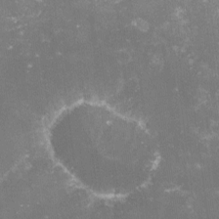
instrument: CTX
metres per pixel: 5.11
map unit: lHvf
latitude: -16.0850
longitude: -100.4790
